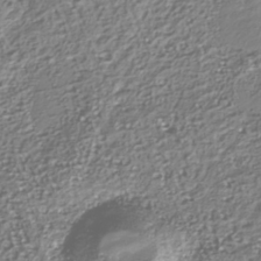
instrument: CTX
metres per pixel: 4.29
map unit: Nhu
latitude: -40.0094
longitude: -82.7057
